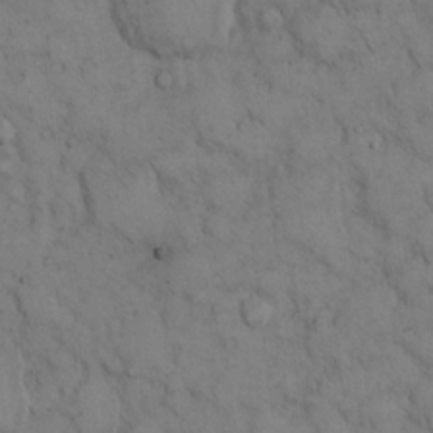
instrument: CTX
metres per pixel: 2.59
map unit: Hto
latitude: 13.3482
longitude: -59.6883
